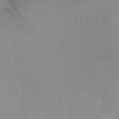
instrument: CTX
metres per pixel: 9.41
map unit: Ht
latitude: -2.6329
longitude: -16.9892
